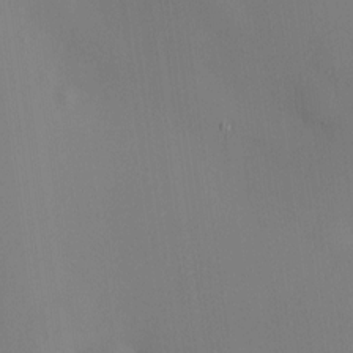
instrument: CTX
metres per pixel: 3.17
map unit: HNhu
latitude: 8.8758
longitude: 14.6141
